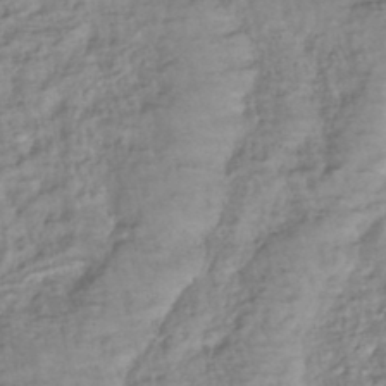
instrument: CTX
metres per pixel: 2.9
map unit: lHb
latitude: -41.3698
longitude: 75.9556
